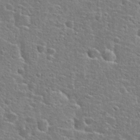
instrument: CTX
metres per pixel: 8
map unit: Hto
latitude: 25.6693
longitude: -49.2348
